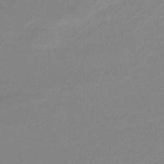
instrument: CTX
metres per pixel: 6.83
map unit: eHb
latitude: -44.6330
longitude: 89.8233
